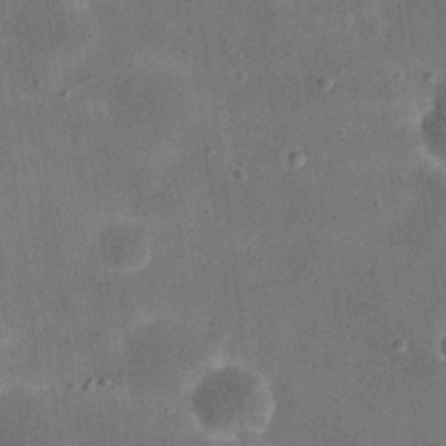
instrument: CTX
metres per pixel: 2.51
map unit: eHh
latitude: 20.8380
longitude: -66.5545
